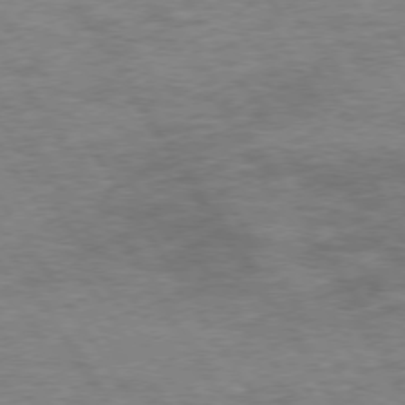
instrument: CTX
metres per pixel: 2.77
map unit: Hpe
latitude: 74.0822
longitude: -141.9339
